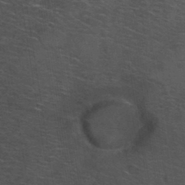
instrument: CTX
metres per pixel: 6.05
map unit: Hto
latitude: 33.8961
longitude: -40.1010
